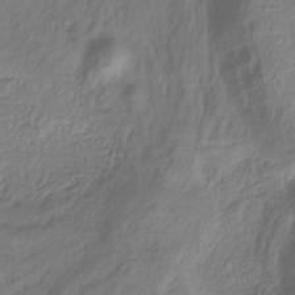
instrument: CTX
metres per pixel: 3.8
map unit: HNhu
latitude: -29.0298
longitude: 66.6329
